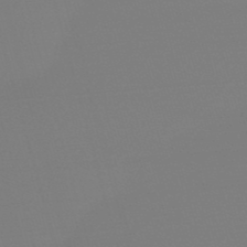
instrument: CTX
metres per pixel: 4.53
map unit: eHb
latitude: -50.3495
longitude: 68.8597
